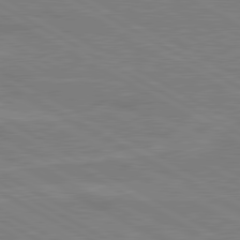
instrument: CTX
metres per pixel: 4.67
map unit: lApd
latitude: 80.4979
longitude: 121.8422
